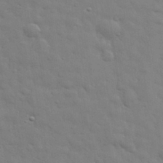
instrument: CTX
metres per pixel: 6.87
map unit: eHh
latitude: 29.5560
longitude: -75.2726
